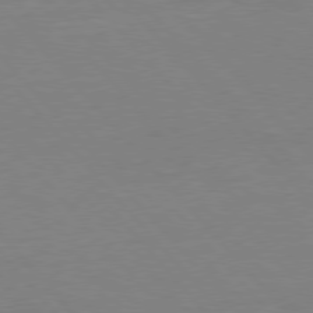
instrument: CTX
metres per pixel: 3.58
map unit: Hpe
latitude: 76.9891
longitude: -162.9703
